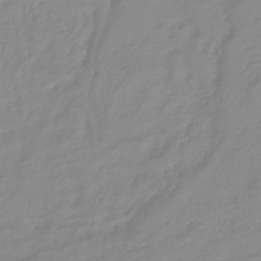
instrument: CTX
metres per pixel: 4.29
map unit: lHb
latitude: -41.4265
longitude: 75.4266
